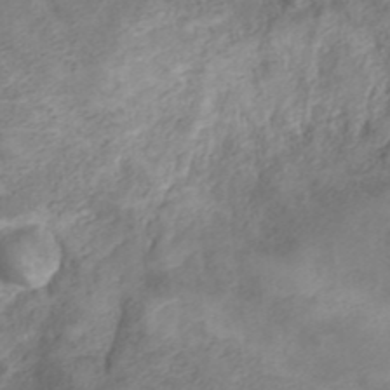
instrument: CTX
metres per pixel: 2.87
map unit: ANa
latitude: 36.5168
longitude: 13.5588
